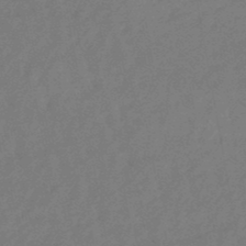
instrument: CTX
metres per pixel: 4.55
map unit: eHb
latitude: -46.5196
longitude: 82.1417
